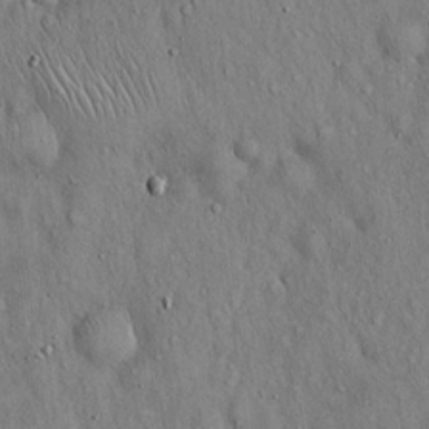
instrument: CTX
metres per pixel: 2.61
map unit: Hto
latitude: 16.0822
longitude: -58.6491
